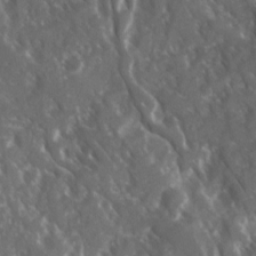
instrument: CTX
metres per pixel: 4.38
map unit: Ave
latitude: 15.9339
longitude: -131.3671
